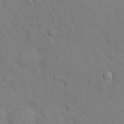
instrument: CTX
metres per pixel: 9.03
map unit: eHh
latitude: 22.1389
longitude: -62.3090
